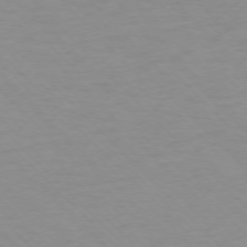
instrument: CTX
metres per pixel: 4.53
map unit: Ap
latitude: -76.2739
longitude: -77.8583
